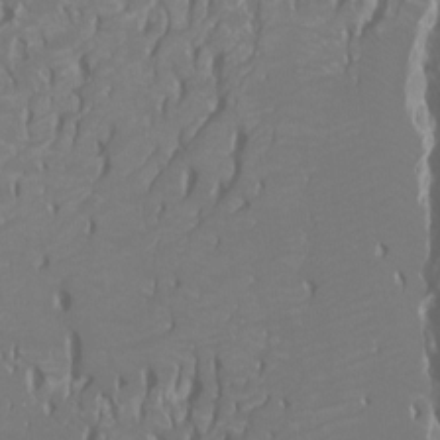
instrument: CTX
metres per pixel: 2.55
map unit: Ht
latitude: -7.1431
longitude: -27.7828
